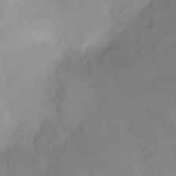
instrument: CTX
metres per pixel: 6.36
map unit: Ht
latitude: -1.7289
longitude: -61.5749
